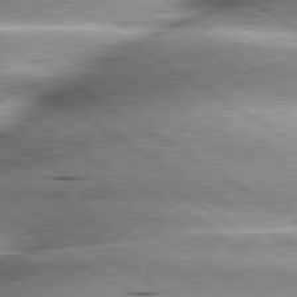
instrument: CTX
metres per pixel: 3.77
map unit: lApd
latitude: 80.2333
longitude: -141.7260
